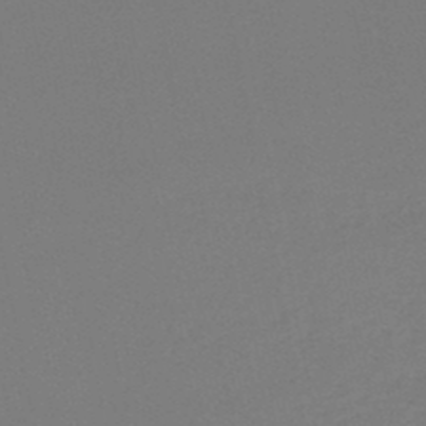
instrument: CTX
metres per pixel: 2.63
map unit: lHb
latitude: -47.4265
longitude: 68.9352
